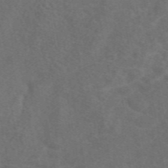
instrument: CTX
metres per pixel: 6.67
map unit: eAb
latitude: 49.8772
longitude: 118.8597
